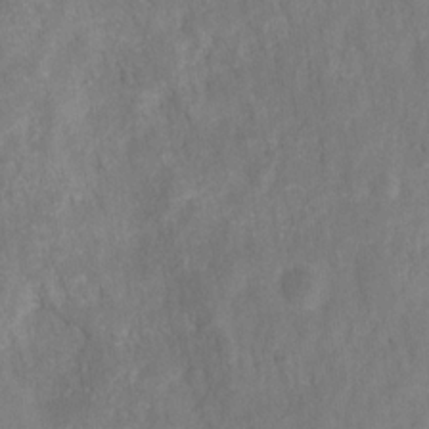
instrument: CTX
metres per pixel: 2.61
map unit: HNhu
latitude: -28.0094
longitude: 72.9541
